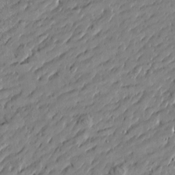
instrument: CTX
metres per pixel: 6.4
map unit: Htu
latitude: -6.0661
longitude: 177.5021
